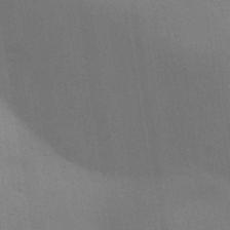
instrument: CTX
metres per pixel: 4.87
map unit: Aa
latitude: 30.9892
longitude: -144.5734
